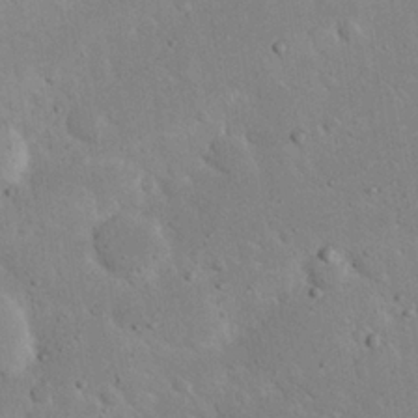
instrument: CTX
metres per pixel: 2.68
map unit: Nhu
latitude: 23.8016
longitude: -71.8772
